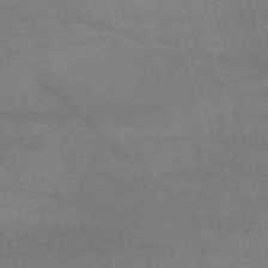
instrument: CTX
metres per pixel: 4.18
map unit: eHh
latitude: -61.4265
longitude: 54.2929
